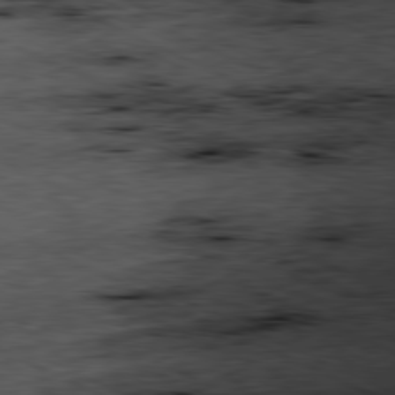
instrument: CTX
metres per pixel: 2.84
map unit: Ap
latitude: -80.9542
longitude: -91.0458
